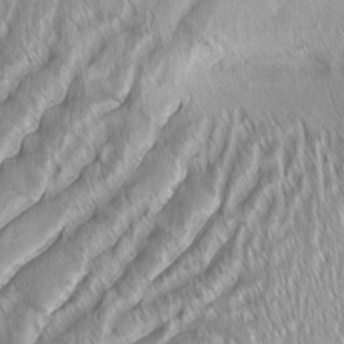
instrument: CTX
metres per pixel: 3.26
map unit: Aa
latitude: 8.1578
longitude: -131.2726
